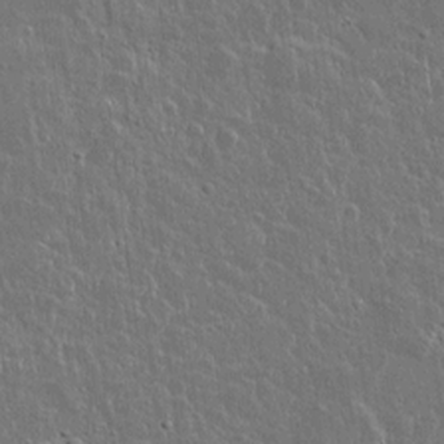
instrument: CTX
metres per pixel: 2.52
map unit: lAvf
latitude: 14.8002
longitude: -127.8772
